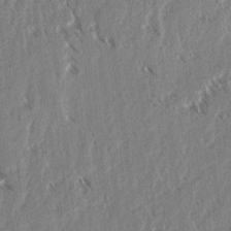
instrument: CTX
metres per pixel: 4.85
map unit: lAvf
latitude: 3.9717
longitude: -105.9150
